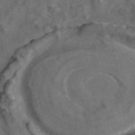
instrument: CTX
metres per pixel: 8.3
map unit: ANa
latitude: 43.8017
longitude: 25.1053
